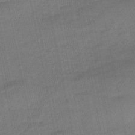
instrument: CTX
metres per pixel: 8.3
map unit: eHb
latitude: -47.3887
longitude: 88.1039
